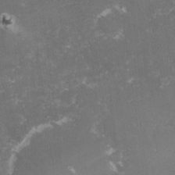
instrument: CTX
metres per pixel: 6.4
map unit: lHvf
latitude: -14.8975
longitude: -99.3103
